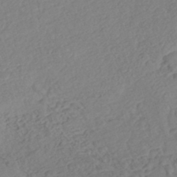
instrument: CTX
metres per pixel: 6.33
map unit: Nhe
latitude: -46.8786
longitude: -172.1199
